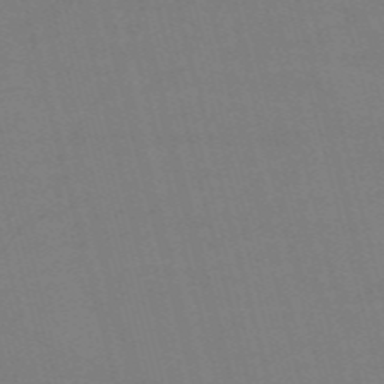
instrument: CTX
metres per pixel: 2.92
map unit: Nve
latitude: -58.6707
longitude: 61.7856
